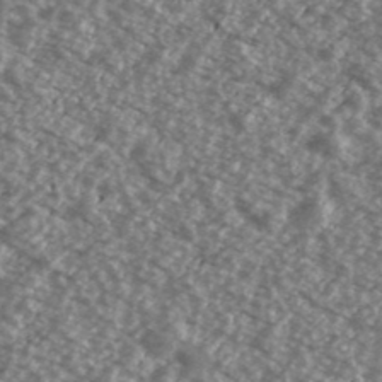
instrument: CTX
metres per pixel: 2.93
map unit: Ave
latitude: 39.7638
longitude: -111.4238
